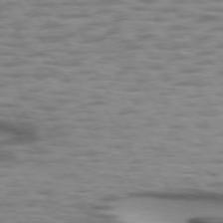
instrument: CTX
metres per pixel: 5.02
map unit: lApd
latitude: 74.5546
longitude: -50.5167
